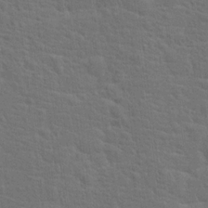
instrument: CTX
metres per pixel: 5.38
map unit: Hto
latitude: 18.0822
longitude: -41.2348
